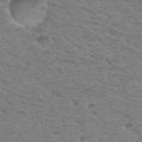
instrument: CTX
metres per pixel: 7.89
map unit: Hto
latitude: 30.6491
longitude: -47.8773
